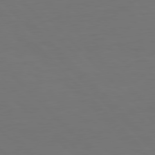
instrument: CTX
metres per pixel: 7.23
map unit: Ap
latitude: -79.8422
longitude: -56.4412
